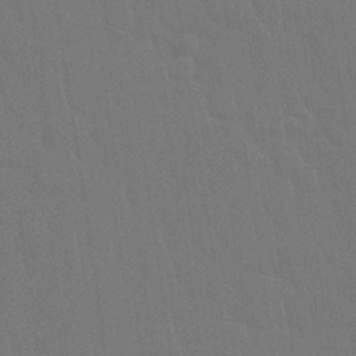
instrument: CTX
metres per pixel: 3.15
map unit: Nhu
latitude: 28.6868
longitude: -64.7246
